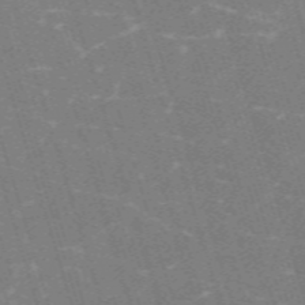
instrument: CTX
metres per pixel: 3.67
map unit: HNb
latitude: -53.9367
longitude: -42.3656
